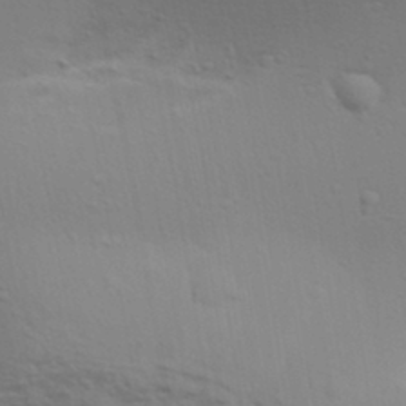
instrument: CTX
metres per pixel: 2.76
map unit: Aa
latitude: 30.9325
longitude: -135.7260
